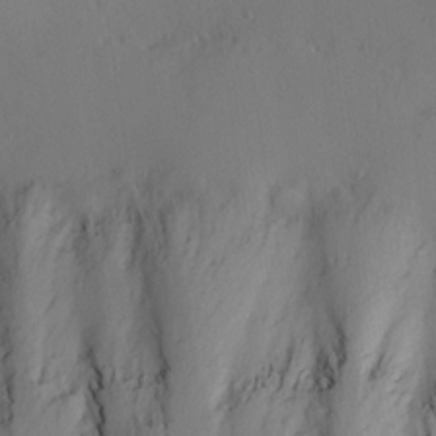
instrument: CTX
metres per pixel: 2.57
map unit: Hve
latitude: 13.7828
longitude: -90.8569
